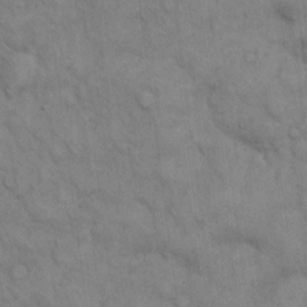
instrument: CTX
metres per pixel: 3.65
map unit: Hto
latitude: 13.2348
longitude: -60.7246
